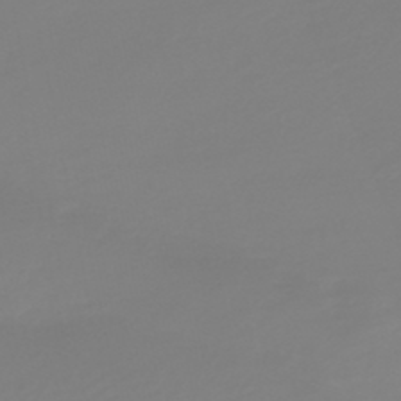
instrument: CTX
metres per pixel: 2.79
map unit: HNb
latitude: -46.2928
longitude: 56.1228
